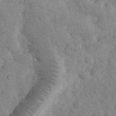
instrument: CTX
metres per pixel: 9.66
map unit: eHh
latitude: 32.0444
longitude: -68.9892
